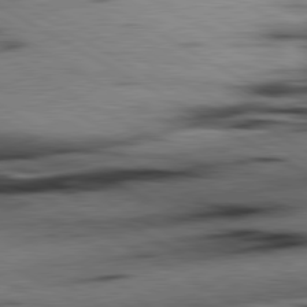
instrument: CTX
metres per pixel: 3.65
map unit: lApd
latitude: 80.2522
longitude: 162.4629
